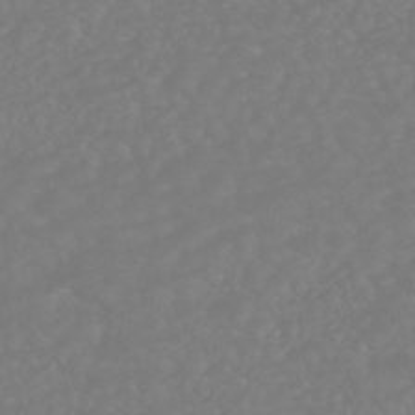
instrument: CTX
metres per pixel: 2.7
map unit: HNhu
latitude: -46.6140
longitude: 97.2943
